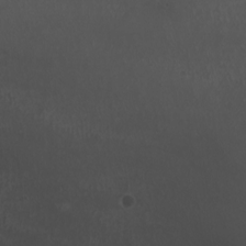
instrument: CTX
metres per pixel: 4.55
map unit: Nhu
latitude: -6.8408
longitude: -91.4804
